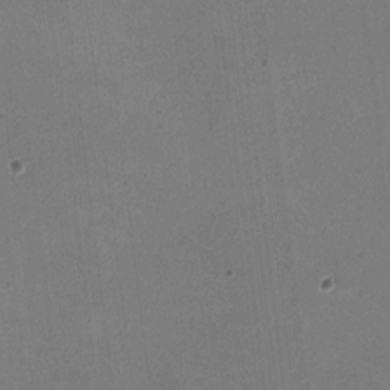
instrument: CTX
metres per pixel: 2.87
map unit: HNhu
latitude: -1.4833
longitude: -1.4426
